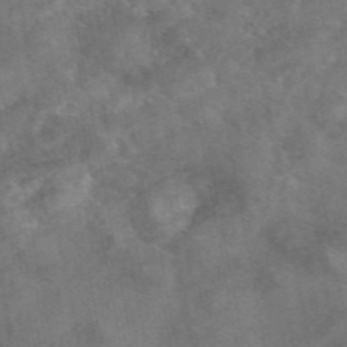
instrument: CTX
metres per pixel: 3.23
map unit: eAb
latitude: 46.7058
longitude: 127.7666
